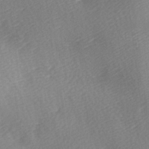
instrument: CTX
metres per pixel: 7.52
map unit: lAa
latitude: -5.7855
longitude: -121.0270
